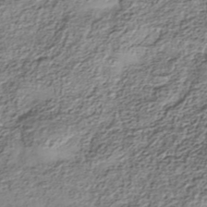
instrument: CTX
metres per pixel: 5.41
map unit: Nhe
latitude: -38.6141
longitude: -147.8962
